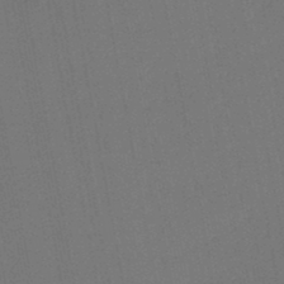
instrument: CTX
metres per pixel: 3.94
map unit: lHb
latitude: -45.8233
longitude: 63.5588
